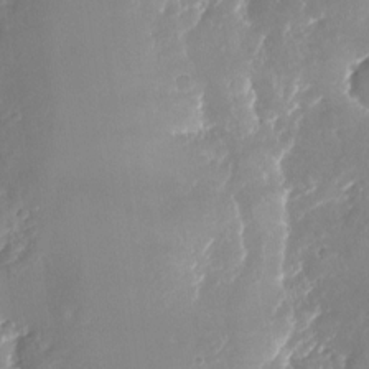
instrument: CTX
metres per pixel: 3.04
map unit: Nhu
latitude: -25.1998
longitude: -73.0081
